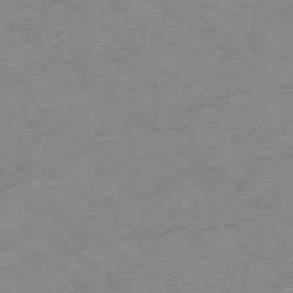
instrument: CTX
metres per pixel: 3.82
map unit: Hpe
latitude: -78.3873
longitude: -21.7639
